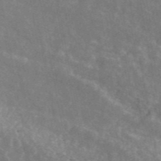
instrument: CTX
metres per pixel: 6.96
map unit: ANa
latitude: 44.7624
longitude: 29.9745
